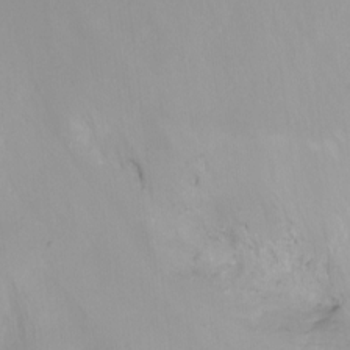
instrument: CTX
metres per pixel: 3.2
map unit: Nhu
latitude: -12.9731
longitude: -64.1956
